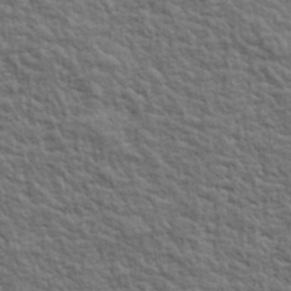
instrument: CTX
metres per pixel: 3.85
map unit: lHvf
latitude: 39.1025
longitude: -89.2726
